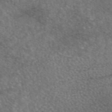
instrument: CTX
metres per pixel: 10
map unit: eAb
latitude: 45.8394
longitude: 106.7841
